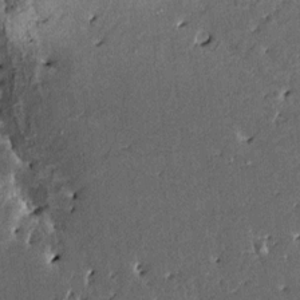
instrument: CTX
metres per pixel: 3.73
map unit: HNhu
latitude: 3.9906
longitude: 6.8975
